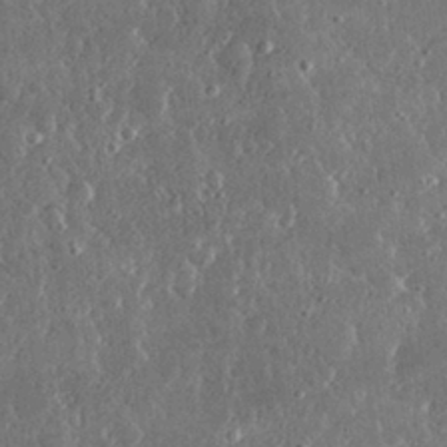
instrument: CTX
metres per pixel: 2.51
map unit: lHvf
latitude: 31.5560
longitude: -91.4426
